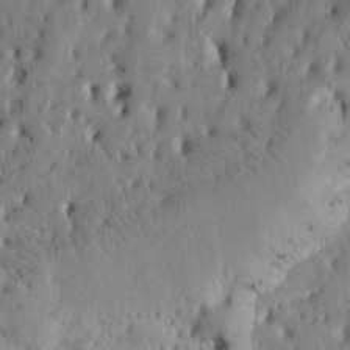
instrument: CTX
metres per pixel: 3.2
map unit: Htu
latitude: -3.3698
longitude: 168.1416
